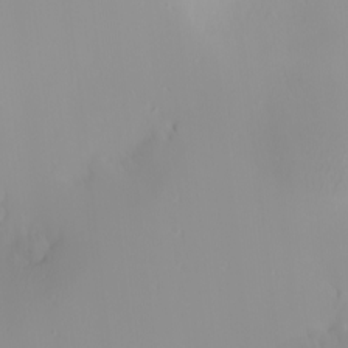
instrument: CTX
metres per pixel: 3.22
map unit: Nhu
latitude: -0.0661
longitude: -77.4237
